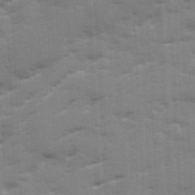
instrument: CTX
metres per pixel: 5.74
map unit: Ave
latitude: 12.4601
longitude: -102.2144
